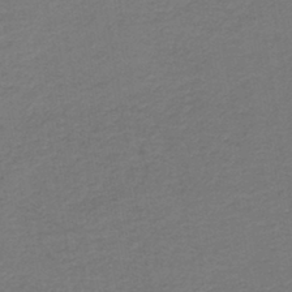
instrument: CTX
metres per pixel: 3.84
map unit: HNb
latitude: -43.2187
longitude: 49.8045
